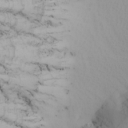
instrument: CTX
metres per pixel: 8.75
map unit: Nhu
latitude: -5.1431
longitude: -90.7435
